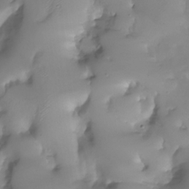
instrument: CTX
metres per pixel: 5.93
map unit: Nhu
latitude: -28.4440
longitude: -59.5560
